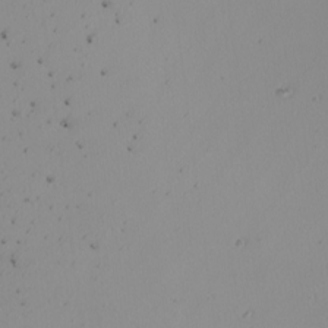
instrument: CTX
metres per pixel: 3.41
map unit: Nhu
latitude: -7.1431
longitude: -94.6491
